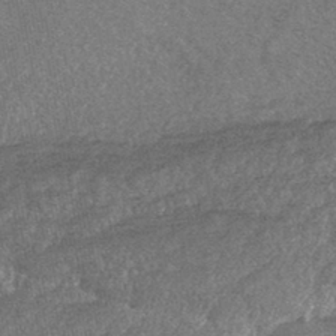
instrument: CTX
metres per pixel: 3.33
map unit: HNhu
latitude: -44.0661
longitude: 94.3684
